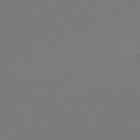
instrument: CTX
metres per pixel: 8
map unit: lHb
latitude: -47.0108
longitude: 69.2187
